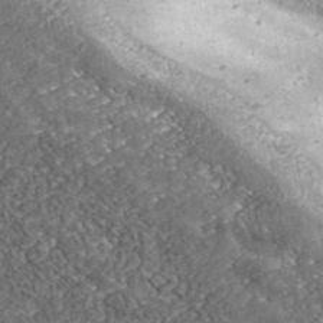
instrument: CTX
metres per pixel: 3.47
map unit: eHh
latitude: 42.5924
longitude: -90.8380
